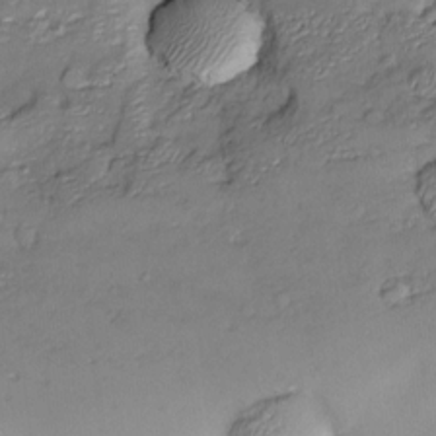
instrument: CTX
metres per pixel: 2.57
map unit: Nve
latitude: -22.3873
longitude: -138.2145
